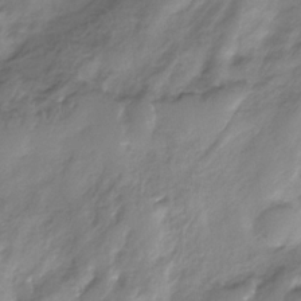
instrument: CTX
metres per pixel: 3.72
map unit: Nhe
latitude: -31.9556
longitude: -92.8380
